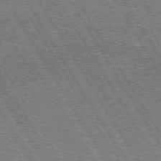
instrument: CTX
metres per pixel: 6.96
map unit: Hpe
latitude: 73.2726
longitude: -144.0444
